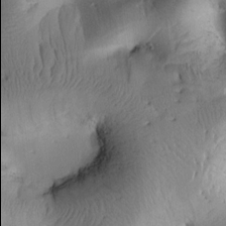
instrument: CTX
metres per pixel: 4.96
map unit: Htu
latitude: 2.4034
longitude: 178.0094
